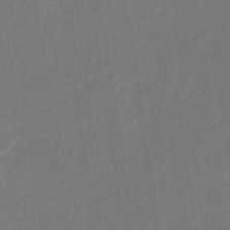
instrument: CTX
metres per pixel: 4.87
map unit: eHb
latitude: -33.1054
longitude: 73.0675
